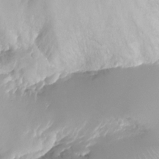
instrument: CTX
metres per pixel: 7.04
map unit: Nhu
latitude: -25.2754
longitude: -72.7436
